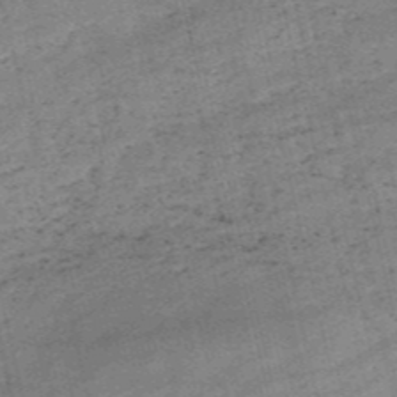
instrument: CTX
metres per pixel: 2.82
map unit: HNb
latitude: -54.6708
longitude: -42.3656
